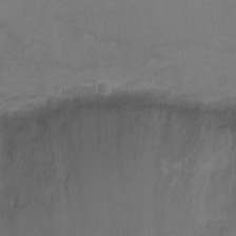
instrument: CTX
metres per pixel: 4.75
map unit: Ht
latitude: -1.8801
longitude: -20.1956
